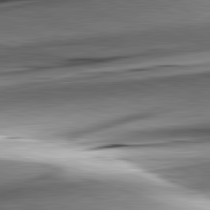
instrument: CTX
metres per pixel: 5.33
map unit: lApd
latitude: 82.2522
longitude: -151.7071
